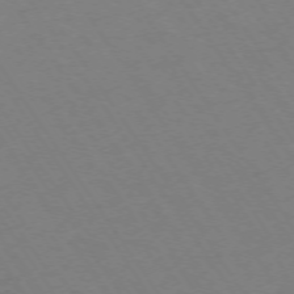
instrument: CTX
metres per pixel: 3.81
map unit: Ap
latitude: -73.8422
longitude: -70.8002
